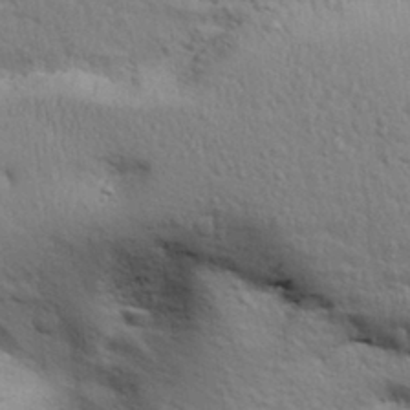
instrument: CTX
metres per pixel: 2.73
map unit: Aa
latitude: 31.0837
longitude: -145.8583
